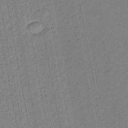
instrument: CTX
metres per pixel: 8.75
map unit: eHb
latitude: -44.8597
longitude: 89.1053
